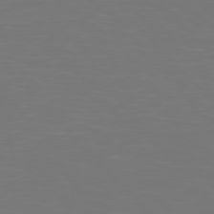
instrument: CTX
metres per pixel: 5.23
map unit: Hpe
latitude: 76.8380
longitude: -170.2333
